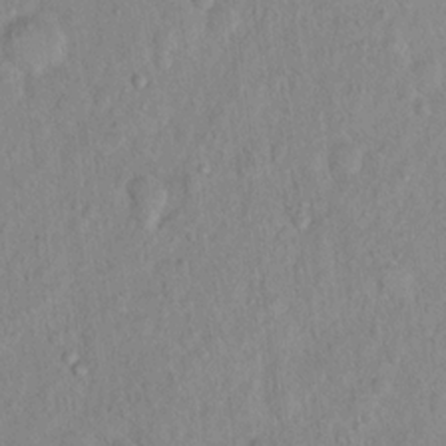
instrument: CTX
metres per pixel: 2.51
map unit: Hto
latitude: 13.6694
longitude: -37.2537
